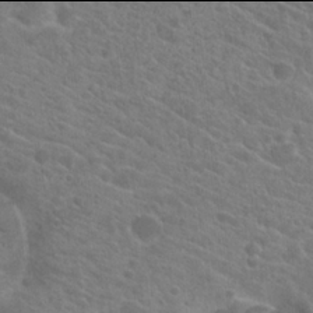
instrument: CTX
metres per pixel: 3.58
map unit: Hto
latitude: 21.9906
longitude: -39.4804
